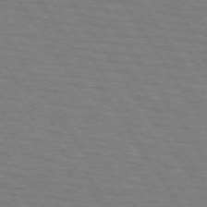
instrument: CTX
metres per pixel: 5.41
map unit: lApd
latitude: 73.2537
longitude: -73.1404
